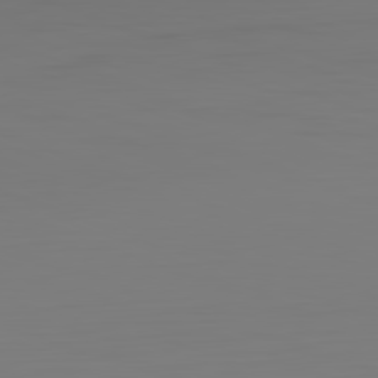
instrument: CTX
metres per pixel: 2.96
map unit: Hpe
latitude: -82.4818
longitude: 8.8975
